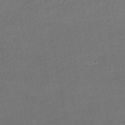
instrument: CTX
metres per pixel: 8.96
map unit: HNhu
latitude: -42.2172
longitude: 95.3887
